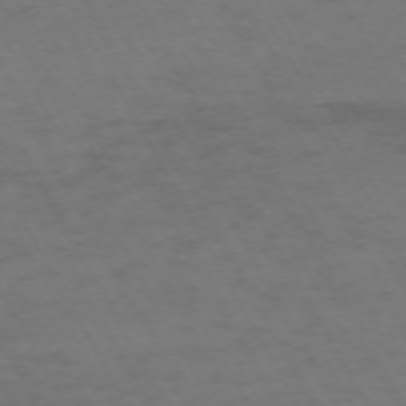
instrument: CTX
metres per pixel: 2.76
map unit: Hpe
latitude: -72.2928
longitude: 8.7463
